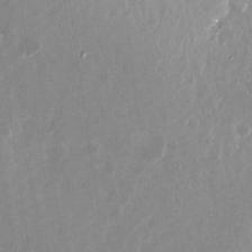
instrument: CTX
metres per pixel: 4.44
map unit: Nhu
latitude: -27.9556
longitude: -76.2711
